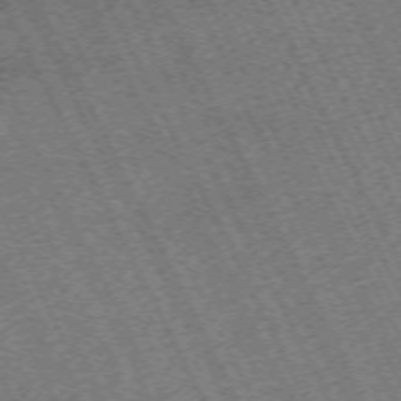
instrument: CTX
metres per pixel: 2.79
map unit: Hpe
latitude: -71.3699
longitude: 10.4062
